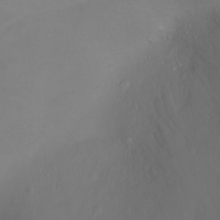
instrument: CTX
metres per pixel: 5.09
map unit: Nhu
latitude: -5.2187
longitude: -73.4238
